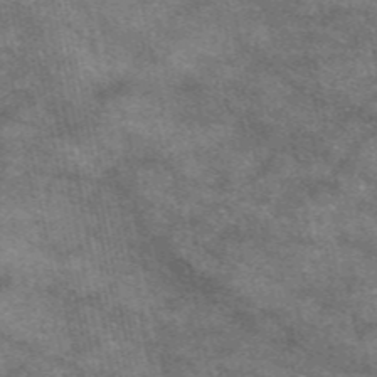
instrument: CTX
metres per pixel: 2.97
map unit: eAb
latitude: 47.5371
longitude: 121.8422
